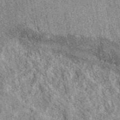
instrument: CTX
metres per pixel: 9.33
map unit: eAb
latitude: 39.0269
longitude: 108.2739
